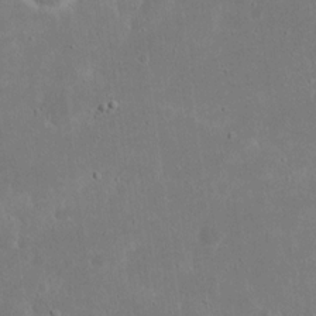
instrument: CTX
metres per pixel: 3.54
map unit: eHh
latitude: 17.9717
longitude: -72.3090
